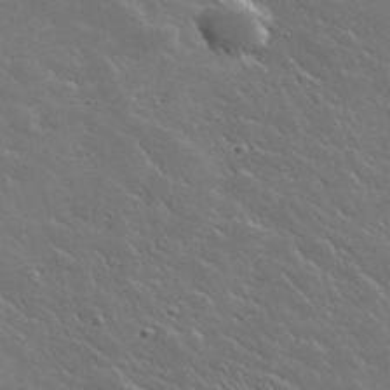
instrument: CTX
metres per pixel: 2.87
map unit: lHvf
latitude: 35.8583
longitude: -91.4049
